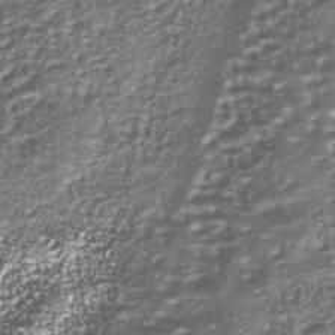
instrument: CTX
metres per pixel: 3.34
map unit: Nhu
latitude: -38.8408
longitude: -82.9891
